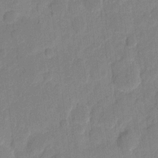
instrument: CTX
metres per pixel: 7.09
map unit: eHh
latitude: 9.5938
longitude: -66.6679
